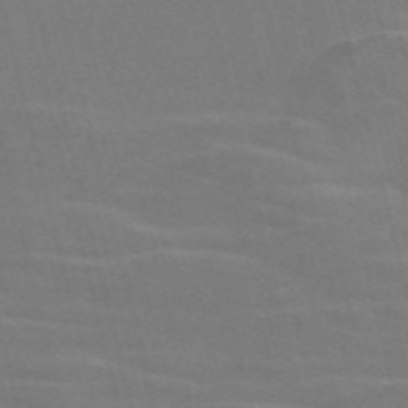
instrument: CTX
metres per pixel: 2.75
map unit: Nve
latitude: -58.5762
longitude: 63.5021
